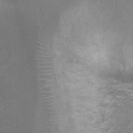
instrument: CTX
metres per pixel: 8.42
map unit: Ht
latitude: -1.0487
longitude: -16.7435
